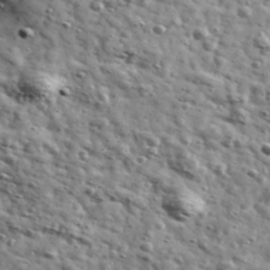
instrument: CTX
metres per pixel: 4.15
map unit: Ave
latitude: 41.0836
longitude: -107.0081
